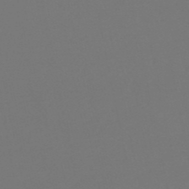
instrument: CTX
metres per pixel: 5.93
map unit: lHb
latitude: -50.1606
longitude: 81.8045
